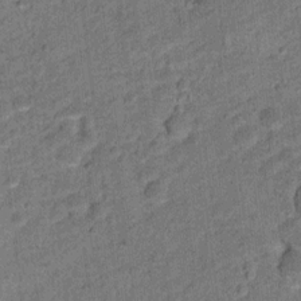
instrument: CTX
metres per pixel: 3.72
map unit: Ht
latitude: 9.6694
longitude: -38.9891
